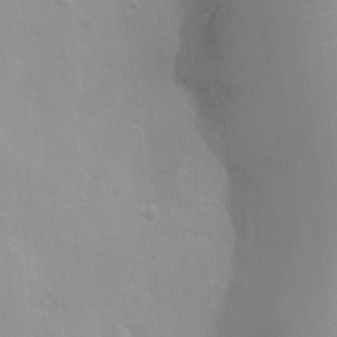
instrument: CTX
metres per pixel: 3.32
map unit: Ht
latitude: 3.6505
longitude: -22.5924
